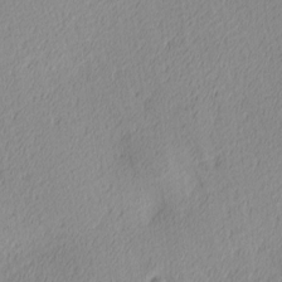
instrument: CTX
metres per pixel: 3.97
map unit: Ave
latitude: 3.7260
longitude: -114.7435
